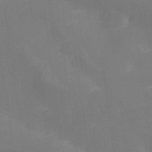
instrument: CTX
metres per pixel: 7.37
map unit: eHh
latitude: -22.1984
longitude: 15.3510
